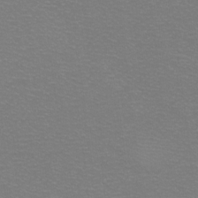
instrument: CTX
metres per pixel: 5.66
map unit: eHh
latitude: -8.6896
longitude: -70.4601
